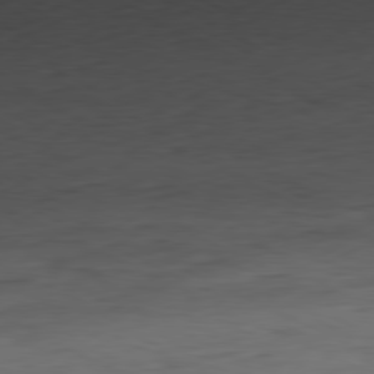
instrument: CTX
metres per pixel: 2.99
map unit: Ap
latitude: -80.6141
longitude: -82.4790
